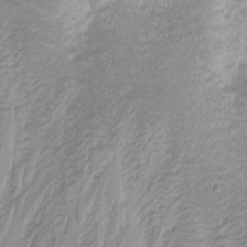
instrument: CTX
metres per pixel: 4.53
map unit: Nhu
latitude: -5.0108
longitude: -86.3467
